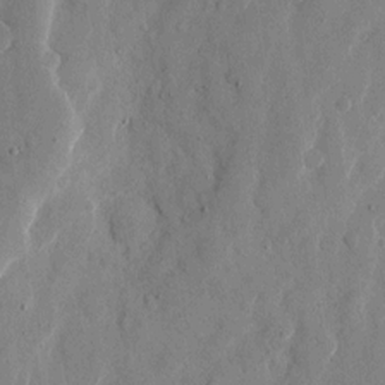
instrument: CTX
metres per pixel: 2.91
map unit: eHh
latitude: 9.8961
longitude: -67.3859
